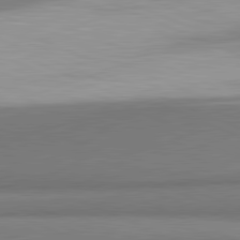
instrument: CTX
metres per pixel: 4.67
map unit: lApd
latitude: 81.5560
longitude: 165.3888
